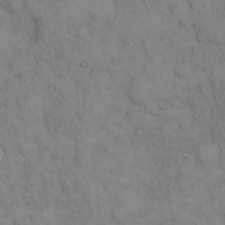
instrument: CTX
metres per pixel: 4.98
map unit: Hto
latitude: 12.3278
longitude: -59.7450
